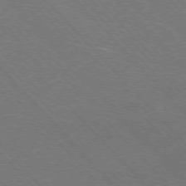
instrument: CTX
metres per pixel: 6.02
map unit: Hpe
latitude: -77.2376
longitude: -12.9325
